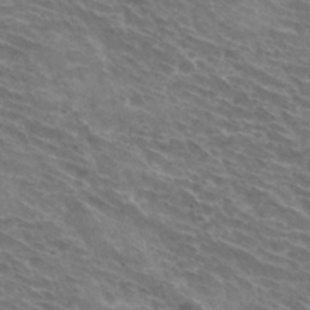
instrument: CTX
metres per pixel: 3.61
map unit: Hto
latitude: 32.4979
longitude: -43.0270
